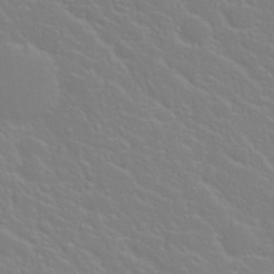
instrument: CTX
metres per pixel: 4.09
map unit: Nhu
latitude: 28.5546
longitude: -52.1011
